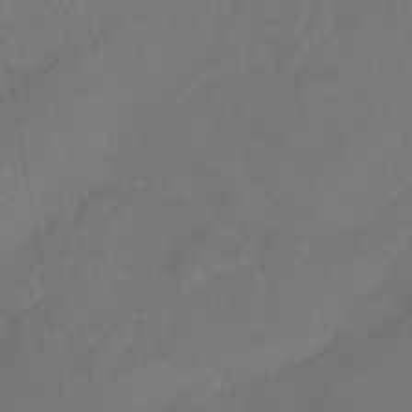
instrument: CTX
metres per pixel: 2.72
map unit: eHb
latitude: -43.6154
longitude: 87.7667
